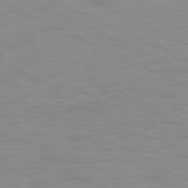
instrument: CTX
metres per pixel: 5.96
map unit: Ap
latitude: -78.5951
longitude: -73.2726
